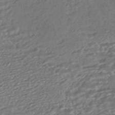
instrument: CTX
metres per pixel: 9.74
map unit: HNhu
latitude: -45.5777
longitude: 105.3509
